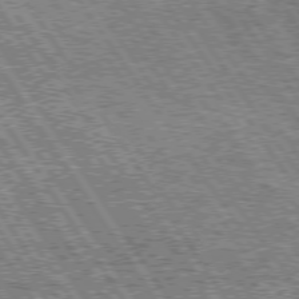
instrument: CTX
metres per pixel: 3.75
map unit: Hpe
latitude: 74.8002
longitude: -153.1781
